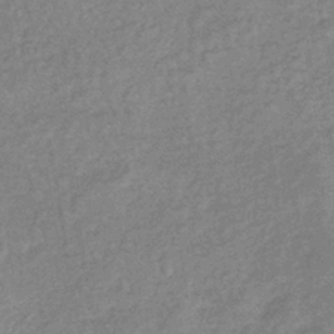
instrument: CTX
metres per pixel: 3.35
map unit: eHb
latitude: -40.9730
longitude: 80.8030
